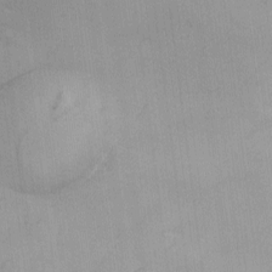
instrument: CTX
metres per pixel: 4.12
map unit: Ave
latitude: -9.8800
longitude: -122.8569
